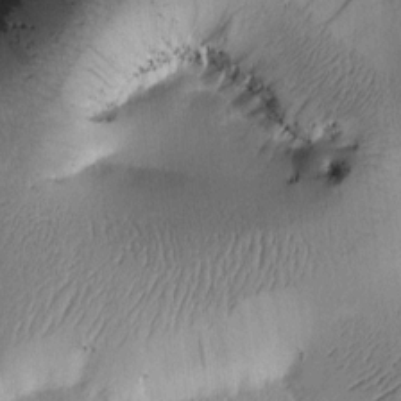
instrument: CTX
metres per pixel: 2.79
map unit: Htu
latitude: -0.4251
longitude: 171.8800
